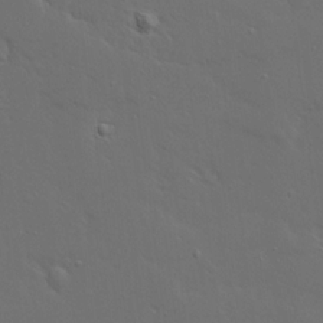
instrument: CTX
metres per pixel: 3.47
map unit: Ave
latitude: 15.4994
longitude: -139.3671
